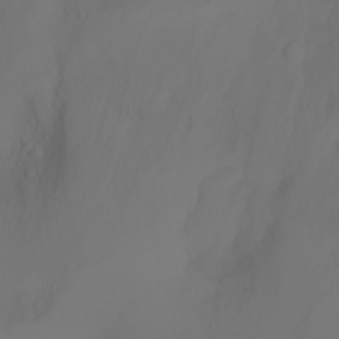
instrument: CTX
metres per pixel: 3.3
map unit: Nhu
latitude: -7.0864
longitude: -82.8380
